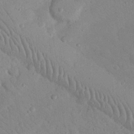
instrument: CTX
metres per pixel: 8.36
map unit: Nhu
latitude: 23.6694
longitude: -74.5546
